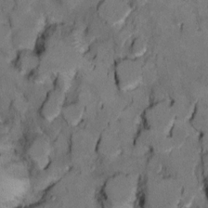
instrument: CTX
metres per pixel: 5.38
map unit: Ht
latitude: 10.8380
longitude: -32.1956
